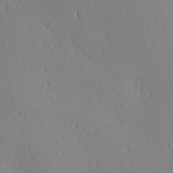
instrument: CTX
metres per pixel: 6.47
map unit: Ave
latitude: 3.0080
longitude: -114.3467
